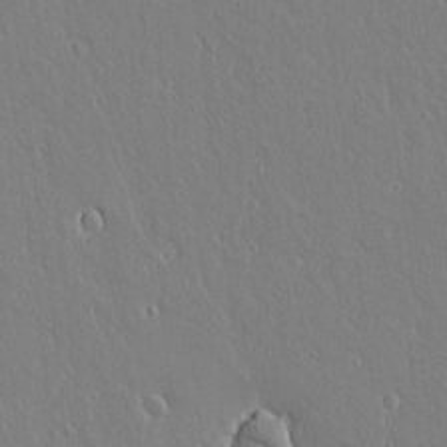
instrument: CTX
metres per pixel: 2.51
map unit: lAvf
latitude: 14.4412
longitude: -126.6113
